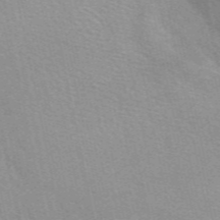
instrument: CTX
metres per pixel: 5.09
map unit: eAb
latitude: 50.4034
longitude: 111.2942
